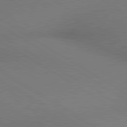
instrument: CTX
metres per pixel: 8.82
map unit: lApd
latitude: 80.3089
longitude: 128.9731
